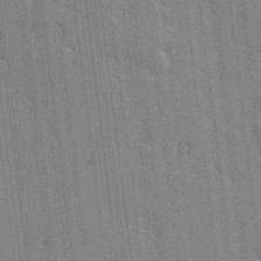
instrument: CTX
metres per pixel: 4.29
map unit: lAvf
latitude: -1.3321
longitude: -107.9150
